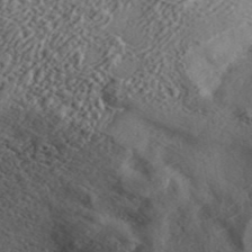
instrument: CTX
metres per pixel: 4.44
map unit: ANa
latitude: 42.4601
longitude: 55.2943
